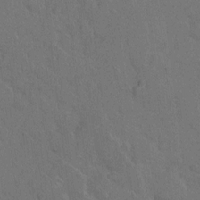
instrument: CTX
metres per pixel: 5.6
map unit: eHh
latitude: 7.3860
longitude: -63.0270
